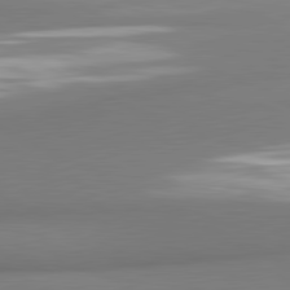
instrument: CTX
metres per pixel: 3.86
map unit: lApd
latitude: 81.2915
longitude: 177.5210
